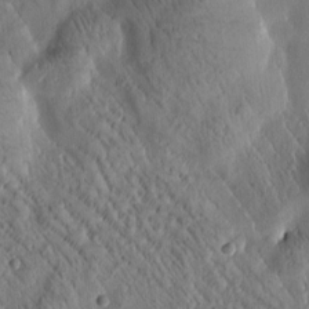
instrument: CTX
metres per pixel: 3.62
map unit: Htu
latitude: -1.2754
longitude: 171.4832
